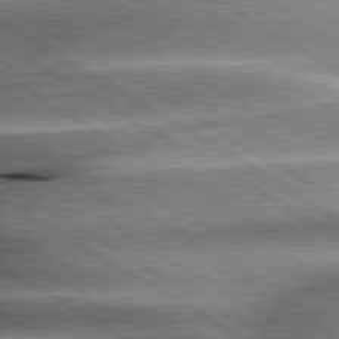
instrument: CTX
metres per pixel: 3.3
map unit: lApd
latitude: 80.2333
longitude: -142.6491
